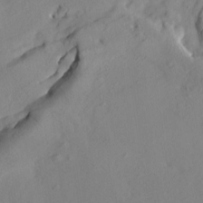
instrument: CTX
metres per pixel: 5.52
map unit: HNhu
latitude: 10.8758
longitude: 23.6911
